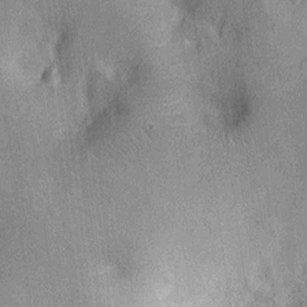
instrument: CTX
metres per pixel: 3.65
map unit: Ht
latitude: -12.2929
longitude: -23.9528
